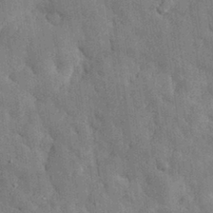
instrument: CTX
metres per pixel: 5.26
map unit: eHh
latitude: 31.4049
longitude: -72.7436
